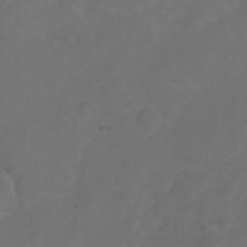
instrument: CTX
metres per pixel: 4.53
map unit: eHh
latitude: 0.7813
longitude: -55.5371
